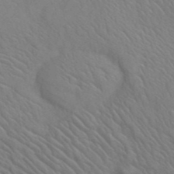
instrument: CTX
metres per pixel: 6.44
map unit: ANa
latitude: 42.5924
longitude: 53.9745
